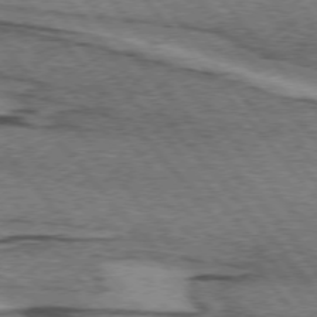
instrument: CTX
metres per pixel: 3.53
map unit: lApd
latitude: 74.4412
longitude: -77.4237
